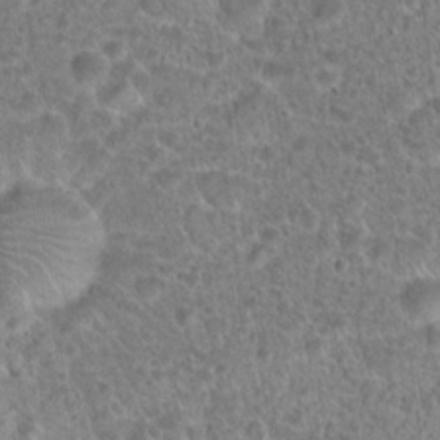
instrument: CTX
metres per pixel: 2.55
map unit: Hto
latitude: 18.9513
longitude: -40.9891
